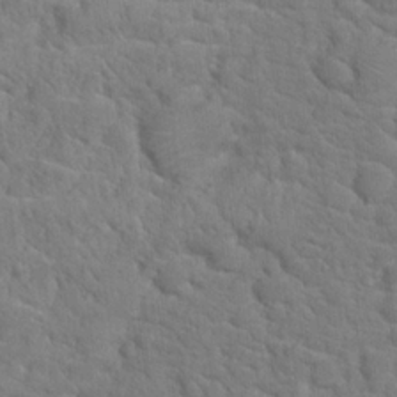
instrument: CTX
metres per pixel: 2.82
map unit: Hto
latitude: 18.5734
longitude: -35.0080
